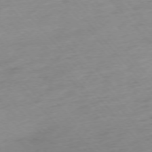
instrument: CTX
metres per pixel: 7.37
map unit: Hpe
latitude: -76.0472
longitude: -14.7247
